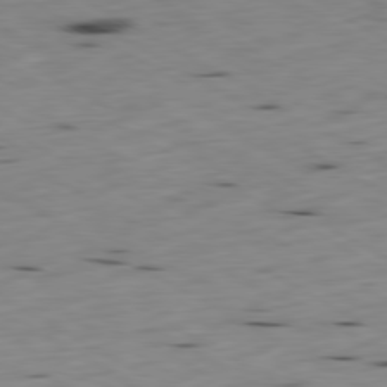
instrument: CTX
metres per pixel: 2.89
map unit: Ap
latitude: -80.5007
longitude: -71.3481
